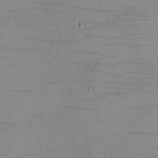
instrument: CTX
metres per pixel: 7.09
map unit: eHh
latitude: -5.5021
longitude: -81.0836
